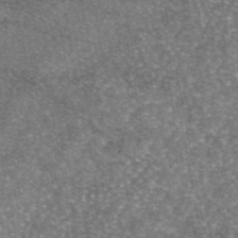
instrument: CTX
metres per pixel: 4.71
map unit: eAb
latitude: 47.2159
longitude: 107.2187
